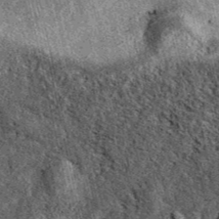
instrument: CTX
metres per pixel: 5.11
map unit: eAb
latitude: 39.4993
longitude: 109.2943
